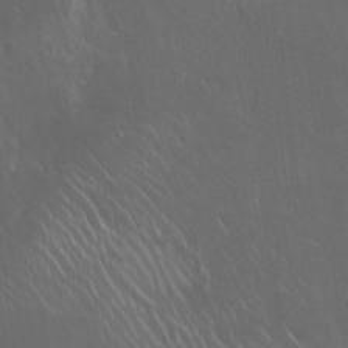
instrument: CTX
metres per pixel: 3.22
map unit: Hto
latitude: 19.6316
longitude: -57.1970
